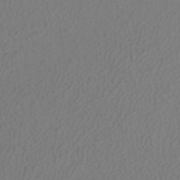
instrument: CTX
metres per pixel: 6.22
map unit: ANa
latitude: 37.5371
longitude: 24.2739
